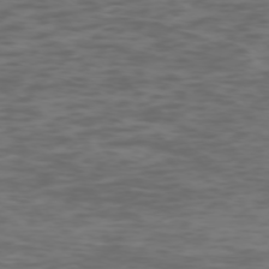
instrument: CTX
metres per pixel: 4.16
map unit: Ap
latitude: -75.5399
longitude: -67.5938
